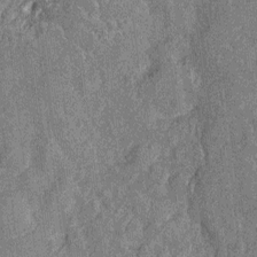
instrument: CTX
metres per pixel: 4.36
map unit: Nhu
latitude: -12.8219
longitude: -23.6505
